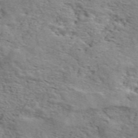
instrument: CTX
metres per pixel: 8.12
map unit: ANa
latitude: 48.3089
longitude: -75.6883
